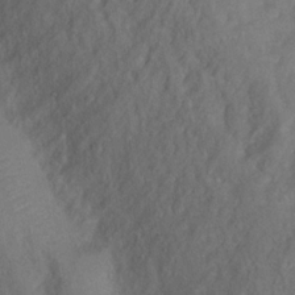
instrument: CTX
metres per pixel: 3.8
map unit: Ht
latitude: 0.8758
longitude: -33.2726
